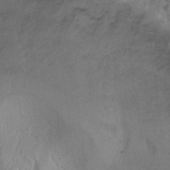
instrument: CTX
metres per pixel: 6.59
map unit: Ht
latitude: 1.2537
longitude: -32.3656
